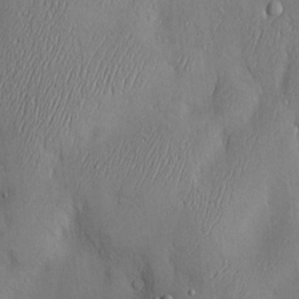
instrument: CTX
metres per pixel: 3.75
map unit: Hve
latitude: -10.7274
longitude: 173.8044
